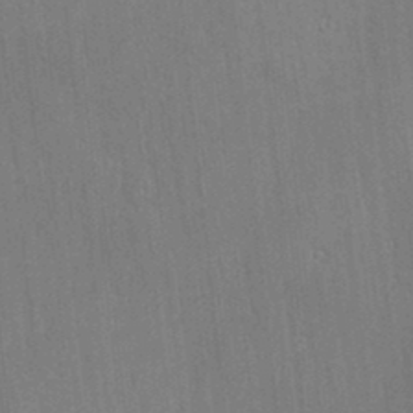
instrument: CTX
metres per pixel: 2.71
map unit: Ave
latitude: 22.6679
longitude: -136.3090
